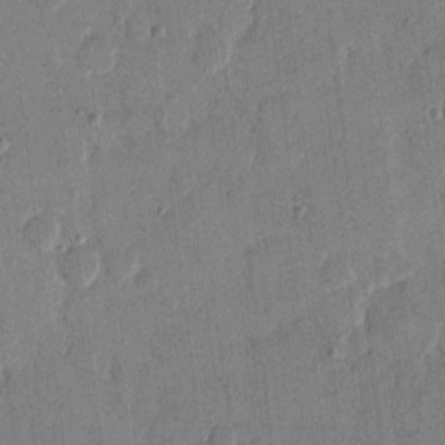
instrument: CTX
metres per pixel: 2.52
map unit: eHh
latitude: 13.6127
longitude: -68.4790
